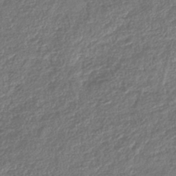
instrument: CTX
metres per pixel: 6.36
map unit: lHb
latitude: -43.9745
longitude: 68.8030
